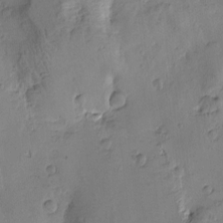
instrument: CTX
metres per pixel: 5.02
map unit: Htu
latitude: -3.5210
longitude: -176.5545
